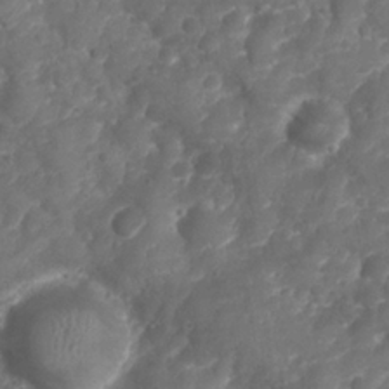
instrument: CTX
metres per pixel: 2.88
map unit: Nhu
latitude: 25.5938
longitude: -63.2348
